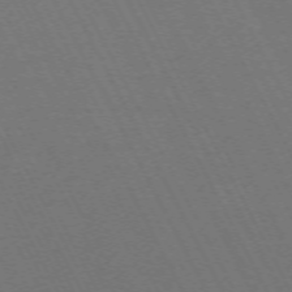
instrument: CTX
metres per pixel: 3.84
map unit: Hpe
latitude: -70.9731
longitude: 16.5385
